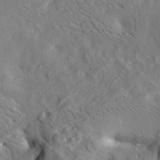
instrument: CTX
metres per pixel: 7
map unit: lAa
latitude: 19.9906
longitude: -140.0444
